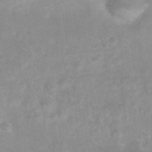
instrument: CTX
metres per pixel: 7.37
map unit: Nhu
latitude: 27.0836
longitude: -62.8191
